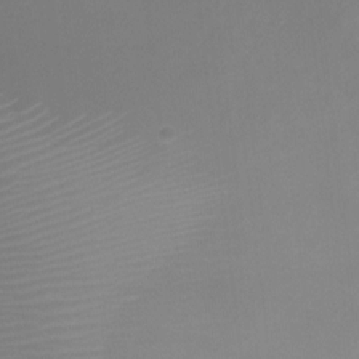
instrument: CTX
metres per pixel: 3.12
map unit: Ht
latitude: -1.3132
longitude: -18.0822
